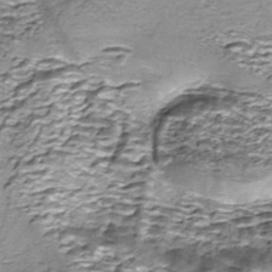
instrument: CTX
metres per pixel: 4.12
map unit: Nhe
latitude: -45.5777
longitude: 153.0864
